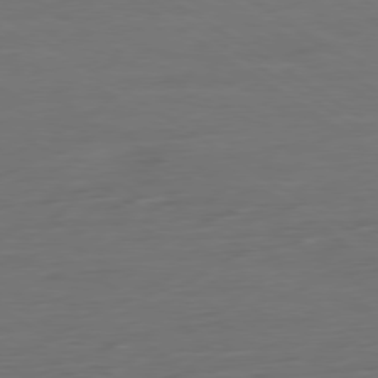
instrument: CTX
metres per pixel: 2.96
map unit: Ap
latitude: -79.7099
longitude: -54.8191
